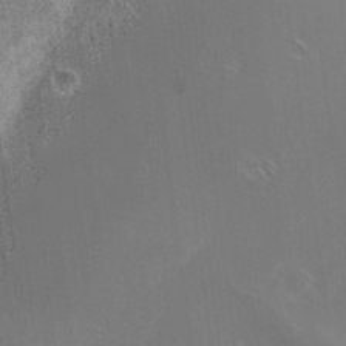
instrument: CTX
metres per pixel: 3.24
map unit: HNhu
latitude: 3.6505
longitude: 5.1431
